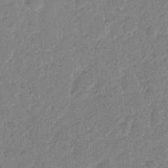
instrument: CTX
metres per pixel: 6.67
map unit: eHh
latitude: 10.0444
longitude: -65.8772
